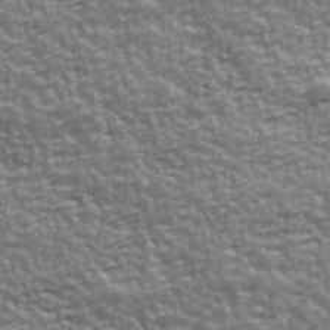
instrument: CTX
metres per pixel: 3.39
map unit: Ave
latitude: 41.6693
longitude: -112.9891
